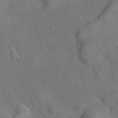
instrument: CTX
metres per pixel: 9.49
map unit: eAb
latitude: 34.5356
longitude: 110.1416
